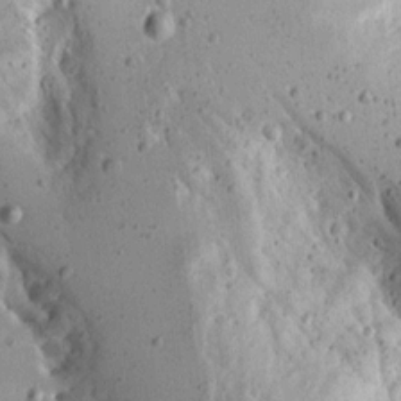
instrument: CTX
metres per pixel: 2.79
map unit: Aa
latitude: 13.5182
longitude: -140.3845
